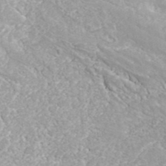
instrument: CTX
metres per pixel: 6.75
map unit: ANa
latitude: 42.2334
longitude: 34.5763
